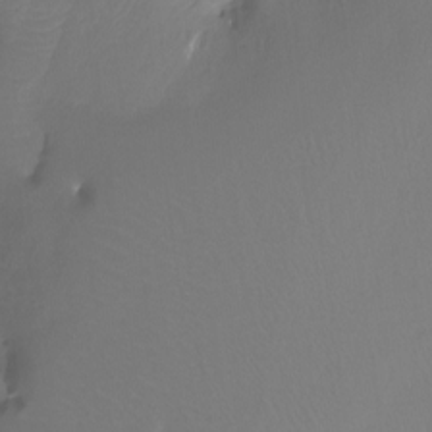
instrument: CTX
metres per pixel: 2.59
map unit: Htu
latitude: -13.5210
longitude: -49.4426
